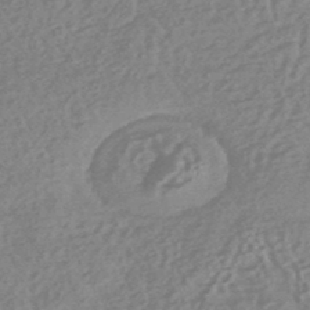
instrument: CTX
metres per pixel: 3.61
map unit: HNhu
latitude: -45.1431
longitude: 92.5763
